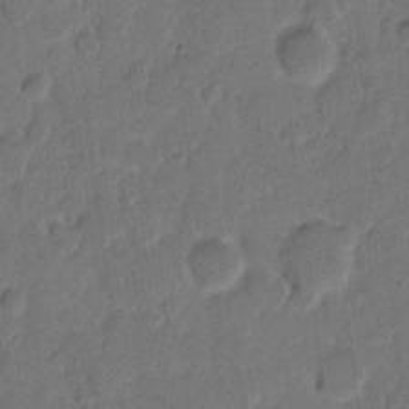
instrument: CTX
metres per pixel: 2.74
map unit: eHh
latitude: 9.3482
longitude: -64.4223
